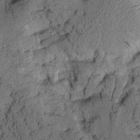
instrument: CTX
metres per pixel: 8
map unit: Aa
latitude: 8.3278
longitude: -128.0444
